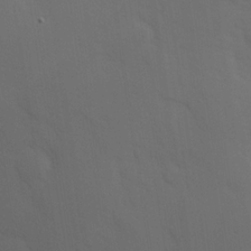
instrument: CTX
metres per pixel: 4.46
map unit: Hve
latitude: 19.7449
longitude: 150.5007
